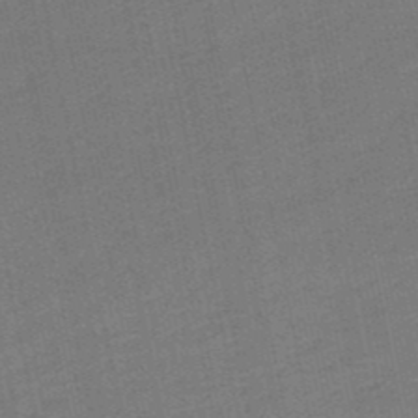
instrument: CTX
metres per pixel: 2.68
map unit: lHb
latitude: -50.1039
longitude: 80.2929
